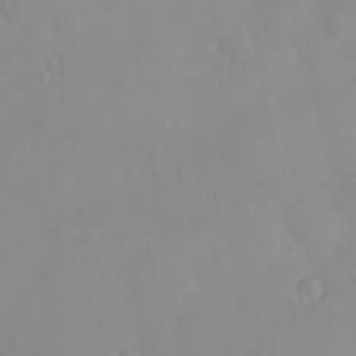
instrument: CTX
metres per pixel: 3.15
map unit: eHh
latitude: 25.0458
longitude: -64.5924
